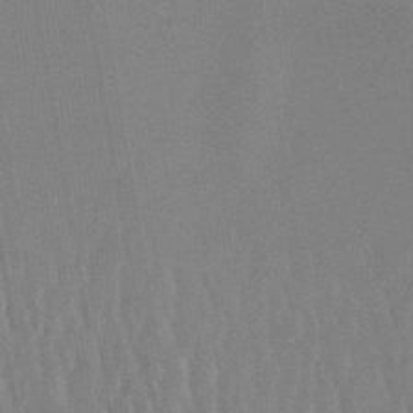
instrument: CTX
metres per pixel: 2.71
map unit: lHb
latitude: -48.2740
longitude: 71.4455
